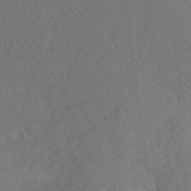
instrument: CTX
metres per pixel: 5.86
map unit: Hve
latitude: 12.1578
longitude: -90.1389
